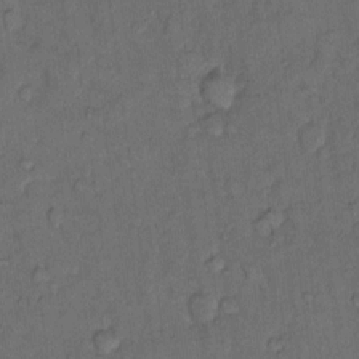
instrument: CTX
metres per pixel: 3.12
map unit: Hto
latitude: 10.9892
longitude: -61.9150
